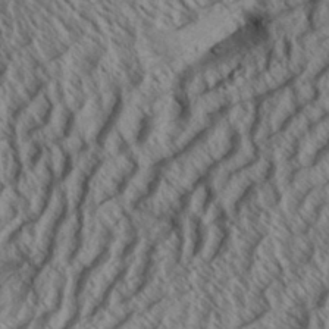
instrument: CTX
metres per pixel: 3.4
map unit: Aa
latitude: 33.7639
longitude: -139.2726
